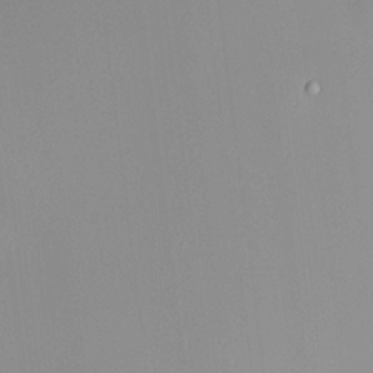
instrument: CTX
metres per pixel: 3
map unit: HNhu
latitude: 9.7072
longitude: 11.6155
